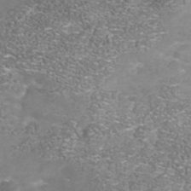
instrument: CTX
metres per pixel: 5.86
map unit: Nhu
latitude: -41.4265
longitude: -85.0081
